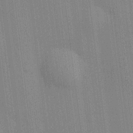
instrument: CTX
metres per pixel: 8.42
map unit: HNhu
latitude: 14.4790
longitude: 13.0109
